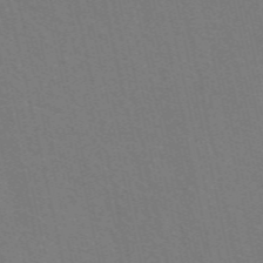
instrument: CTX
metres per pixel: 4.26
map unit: eAb
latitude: 51.0269
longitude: 112.3873
